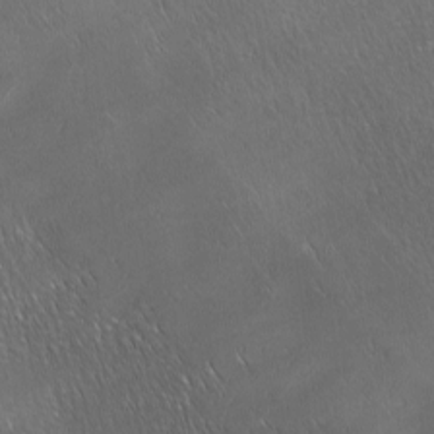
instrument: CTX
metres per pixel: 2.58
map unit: Ave
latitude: -6.8975
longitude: -122.8947
